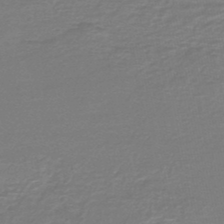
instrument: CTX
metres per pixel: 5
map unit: HNb
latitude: -46.8975
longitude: 52.9163
